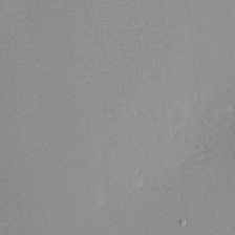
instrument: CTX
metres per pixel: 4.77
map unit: Hve
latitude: 3.2915
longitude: -121.8584
